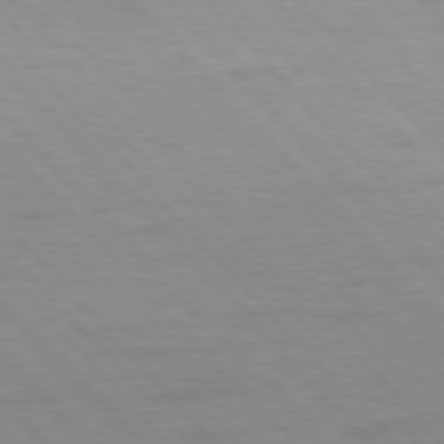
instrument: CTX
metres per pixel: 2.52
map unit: Hpe
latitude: 76.8569
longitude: -154.0633
